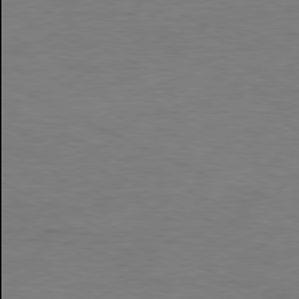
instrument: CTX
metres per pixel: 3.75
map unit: Ap
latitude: -80.4629
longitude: -81.9906
